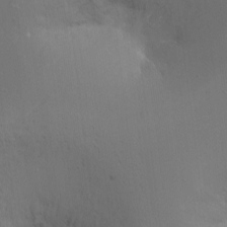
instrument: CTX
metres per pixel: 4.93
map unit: Ht
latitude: -14.7464
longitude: -40.7813
